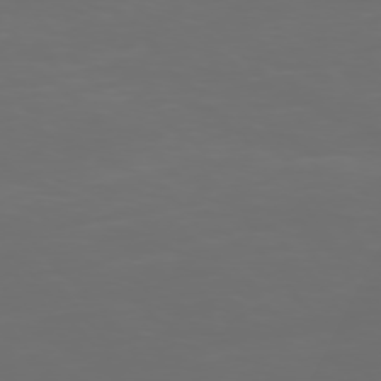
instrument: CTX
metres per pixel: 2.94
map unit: Ap
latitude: -77.3699
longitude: -71.8772
